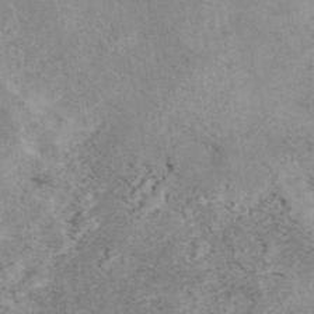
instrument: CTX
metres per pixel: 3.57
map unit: eAb
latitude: 45.1592
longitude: 124.5385
